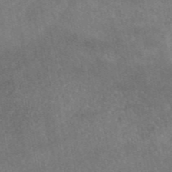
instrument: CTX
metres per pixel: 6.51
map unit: eAb
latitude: 47.1026
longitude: 127.8422
